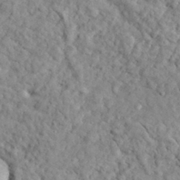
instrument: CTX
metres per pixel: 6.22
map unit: lHvf
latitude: 35.3292
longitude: -86.2711
